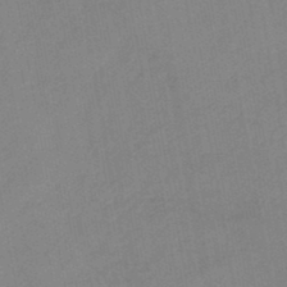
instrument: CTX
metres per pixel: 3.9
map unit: lHb
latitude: -45.0675
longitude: 73.0297
